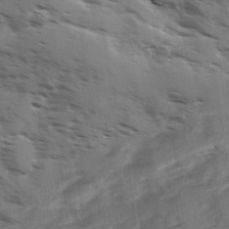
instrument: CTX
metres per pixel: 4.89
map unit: Ave
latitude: 1.2726
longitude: -110.6491
